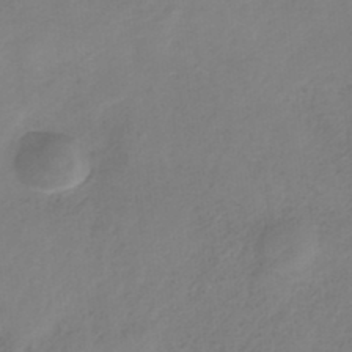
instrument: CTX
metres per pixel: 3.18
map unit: HNb
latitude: -33.4455
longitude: 56.8030
